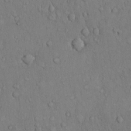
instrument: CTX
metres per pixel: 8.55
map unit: Hto
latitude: 10.6680
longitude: -60.7057
